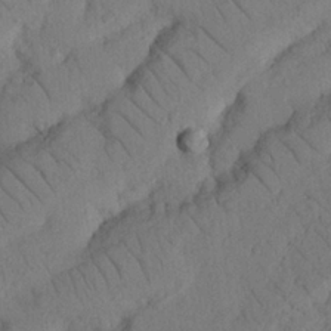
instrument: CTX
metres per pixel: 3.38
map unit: Nhu
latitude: 22.3089
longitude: -74.4790
